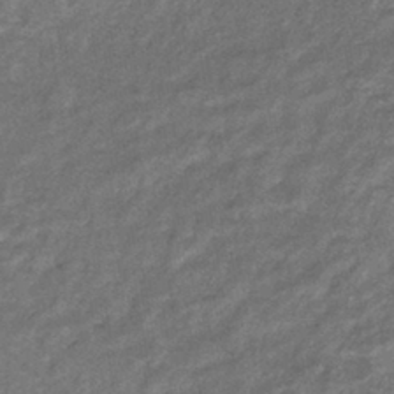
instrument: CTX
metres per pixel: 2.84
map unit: eHb
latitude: -39.6911
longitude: 80.2929
